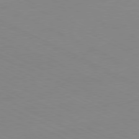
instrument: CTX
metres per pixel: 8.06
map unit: Ap
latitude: -80.7841
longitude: -93.8772
